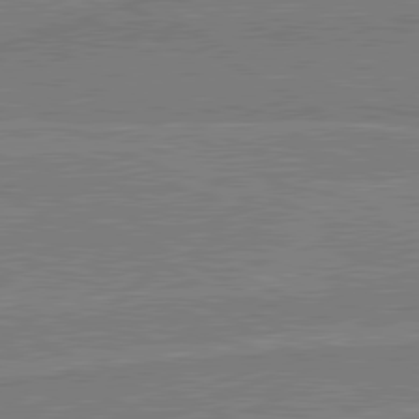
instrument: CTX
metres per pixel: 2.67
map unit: lApd
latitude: 80.6868
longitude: 169.2376
